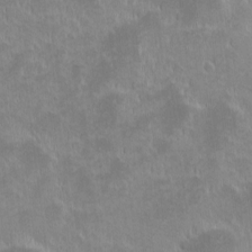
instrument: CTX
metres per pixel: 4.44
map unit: eHh
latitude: -1.8045
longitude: -84.9325
